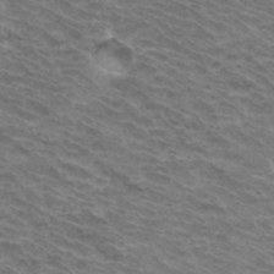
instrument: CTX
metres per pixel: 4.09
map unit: Hto
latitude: 33.5371
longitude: -43.7828
